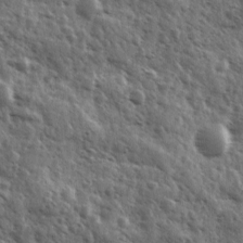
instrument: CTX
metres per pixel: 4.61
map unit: Ave
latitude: 11.3482
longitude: -103.0647
